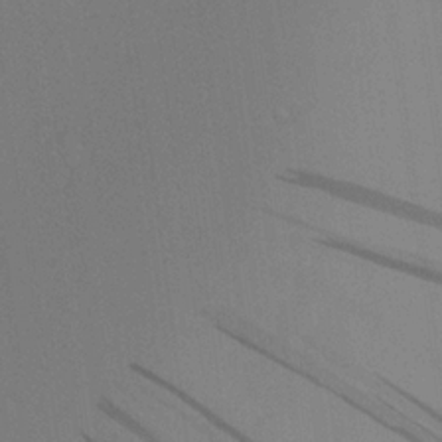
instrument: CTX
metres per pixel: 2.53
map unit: Aa
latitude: 19.6505
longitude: -140.8191
